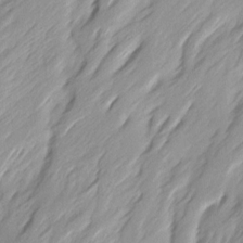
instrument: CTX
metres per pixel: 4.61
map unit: Ave
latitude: 15.5372
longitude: -136.4601
